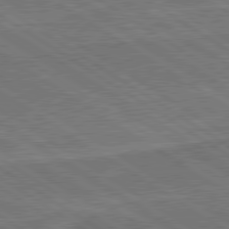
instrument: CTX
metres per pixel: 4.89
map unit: lApd
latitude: 79.9339
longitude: 165.8234
